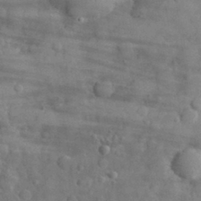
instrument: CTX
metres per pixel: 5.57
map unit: eHh
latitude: 31.3104
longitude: -70.9702
